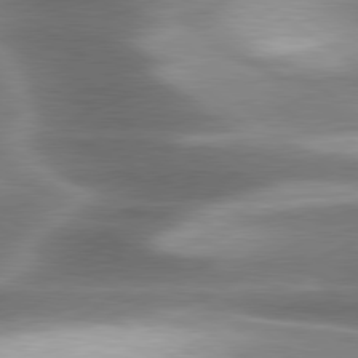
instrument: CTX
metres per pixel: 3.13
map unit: lApd
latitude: 79.8961
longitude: -119.1781
